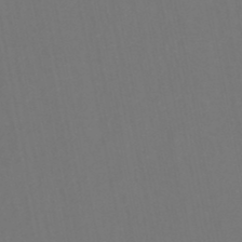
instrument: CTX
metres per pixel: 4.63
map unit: lHb
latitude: -47.5021
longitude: 74.4629
